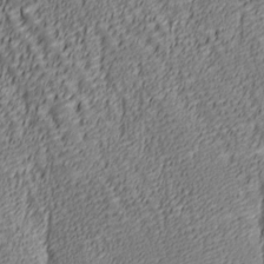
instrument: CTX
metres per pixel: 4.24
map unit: lAa
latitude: 6.4601
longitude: -116.4412
